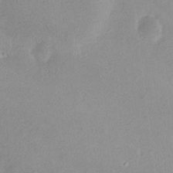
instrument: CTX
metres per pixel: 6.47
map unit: HNhu
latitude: 6.0633
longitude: 7.9178
